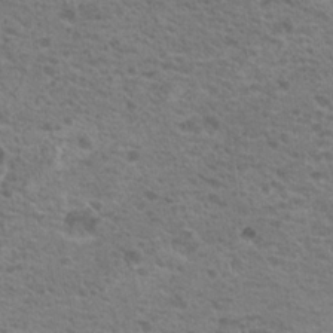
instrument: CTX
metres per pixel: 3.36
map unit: Nhu
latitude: 19.1781
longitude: -31.3482
